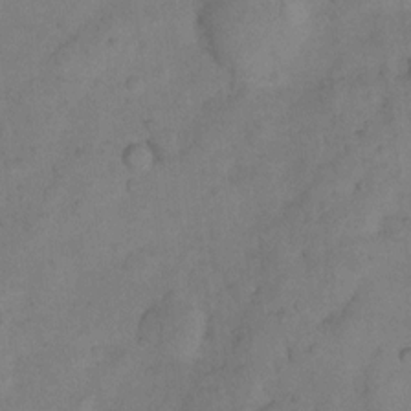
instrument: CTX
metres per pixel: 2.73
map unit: Nhu
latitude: 8.2145
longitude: -23.2159
